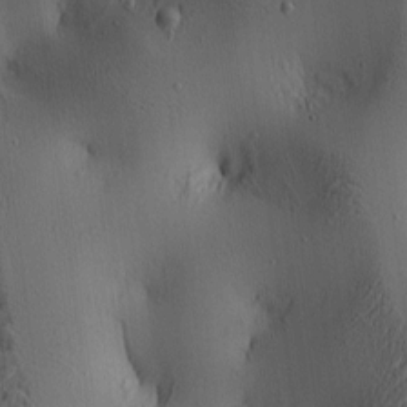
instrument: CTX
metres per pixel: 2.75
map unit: lAa
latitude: 5.1592
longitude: -112.7813
